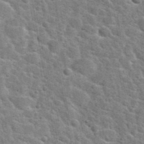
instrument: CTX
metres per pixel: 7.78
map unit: Hto
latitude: 23.8583
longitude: -48.5735
